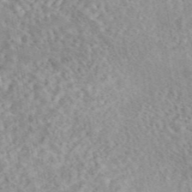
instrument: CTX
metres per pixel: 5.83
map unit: eAb
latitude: 44.3467
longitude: 115.8800
